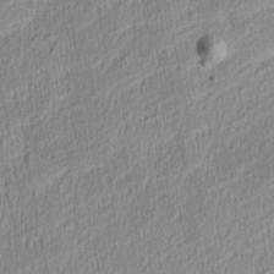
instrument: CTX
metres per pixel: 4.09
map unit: Aa
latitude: 28.2522
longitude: -137.4616
